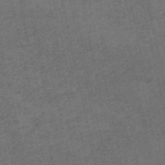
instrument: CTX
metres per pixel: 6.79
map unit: HNb
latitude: -55.8234
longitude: -45.8961
